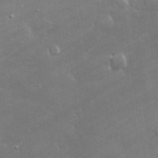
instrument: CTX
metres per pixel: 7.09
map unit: lHvf
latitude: 31.8017
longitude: -93.5182
